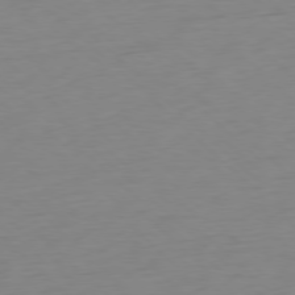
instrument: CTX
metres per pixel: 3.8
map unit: Ap
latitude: -77.8044
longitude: -78.1200
